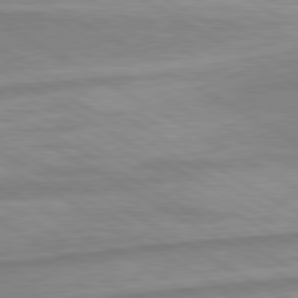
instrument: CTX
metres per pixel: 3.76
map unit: lApd
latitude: 80.2522
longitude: -173.1403
